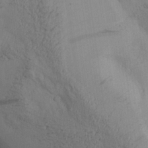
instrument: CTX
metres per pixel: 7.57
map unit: Aa
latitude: 27.7450
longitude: -132.0633
